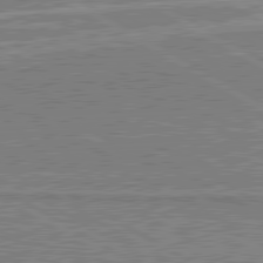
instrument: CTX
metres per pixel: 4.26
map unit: lApd
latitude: 80.8002
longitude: 143.2942
